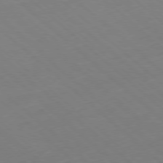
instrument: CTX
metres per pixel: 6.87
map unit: Hpe
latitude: -78.3306
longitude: 13.8045
